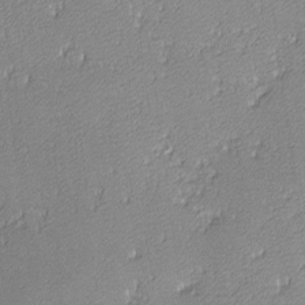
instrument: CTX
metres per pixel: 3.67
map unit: lHvf
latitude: -12.5385
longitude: -103.7449
